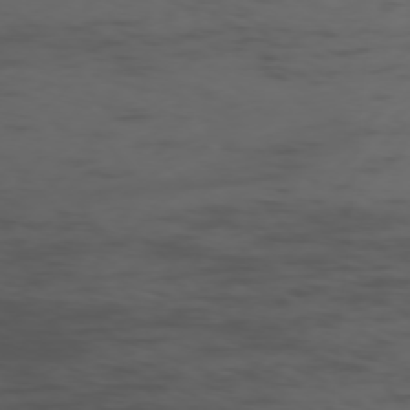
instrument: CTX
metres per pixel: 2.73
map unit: Ap
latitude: -76.5574
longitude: -65.7827
